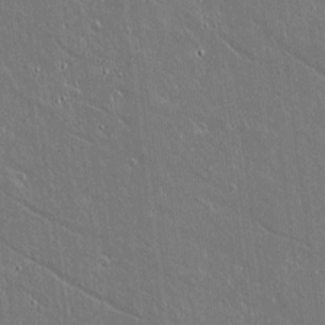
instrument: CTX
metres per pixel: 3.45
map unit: lAvf
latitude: 14.4034
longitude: -128.5923
